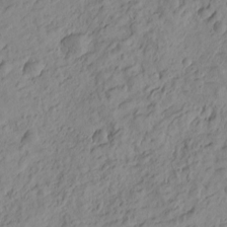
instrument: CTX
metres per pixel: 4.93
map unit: Htu
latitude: -0.7841
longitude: -174.9514
